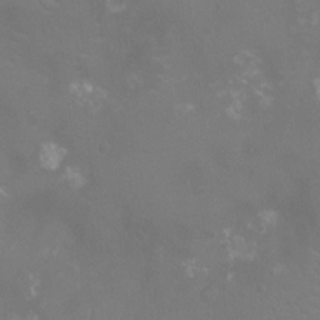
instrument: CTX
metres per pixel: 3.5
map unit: Nhu
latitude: -10.5007
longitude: -20.6491
